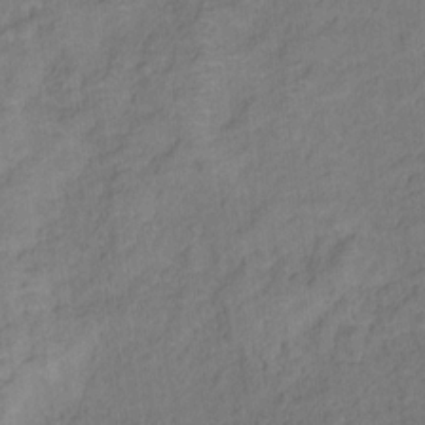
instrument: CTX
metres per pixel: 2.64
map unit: Ht
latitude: 10.4979
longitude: -40.2711
